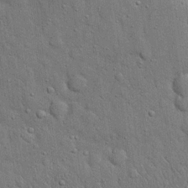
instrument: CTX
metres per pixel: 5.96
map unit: eHh
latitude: 19.8961
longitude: -61.4048
